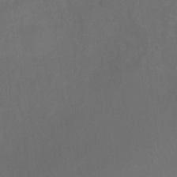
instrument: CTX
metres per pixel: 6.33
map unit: Ht
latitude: 0.1766
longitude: -38.2333
